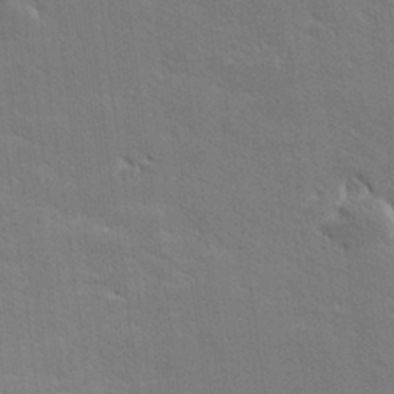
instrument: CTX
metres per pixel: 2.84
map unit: lHvf
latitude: 26.5735
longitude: 142.2928
